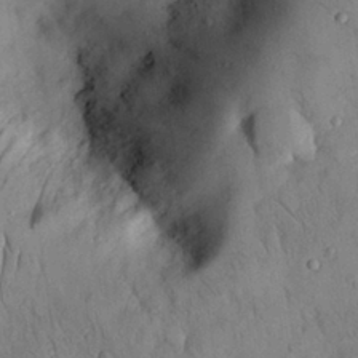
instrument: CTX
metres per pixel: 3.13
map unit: Nhu
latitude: 28.6112
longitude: -72.4601
